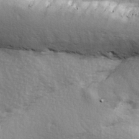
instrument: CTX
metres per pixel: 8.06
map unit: Ave
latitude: 14.5357
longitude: -104.9892
